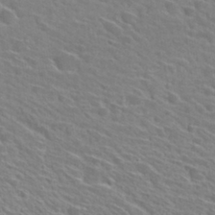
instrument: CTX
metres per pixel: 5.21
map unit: Hto
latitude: 29.1403
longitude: -46.9136
